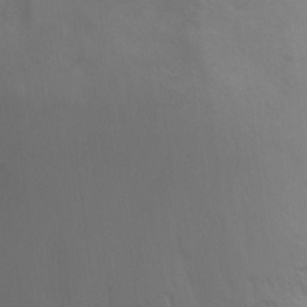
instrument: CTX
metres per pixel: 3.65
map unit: Nhu
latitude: 6.6679
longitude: -19.7260
